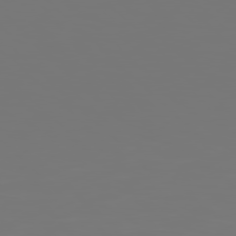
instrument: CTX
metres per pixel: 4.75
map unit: Hpe
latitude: 77.4237
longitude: -177.2726
